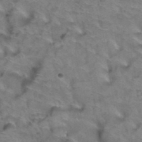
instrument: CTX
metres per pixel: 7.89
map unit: Hto
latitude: 39.0836
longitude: -43.8017
